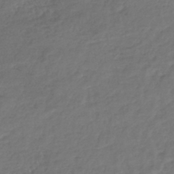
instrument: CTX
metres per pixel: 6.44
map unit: lHb
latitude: -39.3888
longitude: 68.0661
